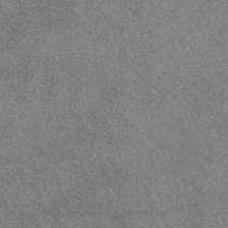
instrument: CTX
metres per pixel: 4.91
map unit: eAb
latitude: 48.7246
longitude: 110.4062
